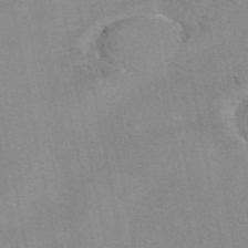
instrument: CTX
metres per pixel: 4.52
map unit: eAb
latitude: 48.9892
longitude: 103.7667
